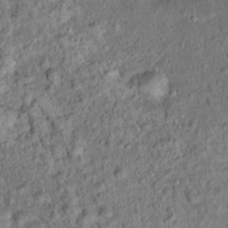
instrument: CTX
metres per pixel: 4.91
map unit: Ht
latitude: 15.4427
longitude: -40.8380
